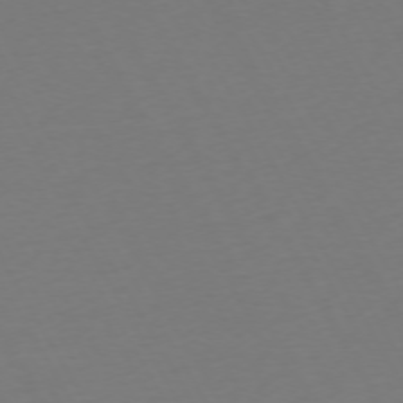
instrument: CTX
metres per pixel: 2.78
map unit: Ap
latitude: -74.2551
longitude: -68.9892
